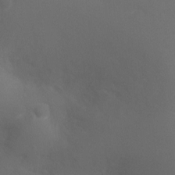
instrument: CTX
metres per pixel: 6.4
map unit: Ht
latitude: -3.7666
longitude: -25.5371
